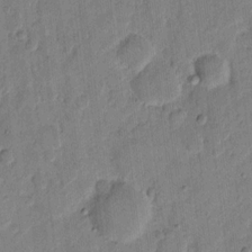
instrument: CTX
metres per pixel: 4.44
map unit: eHh
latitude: 11.6127
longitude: -65.7261
